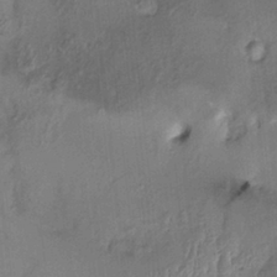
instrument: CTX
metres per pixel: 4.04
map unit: HNhu
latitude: 2.6490
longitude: 9.0297
